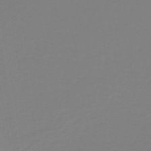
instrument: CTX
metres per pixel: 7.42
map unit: lHb
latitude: -41.4643
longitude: 63.6722
